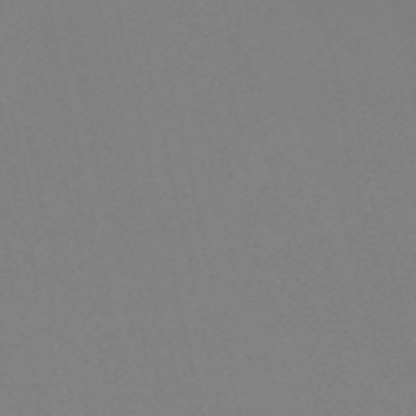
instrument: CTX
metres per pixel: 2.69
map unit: eHh
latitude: -53.2376
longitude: -24.7624
